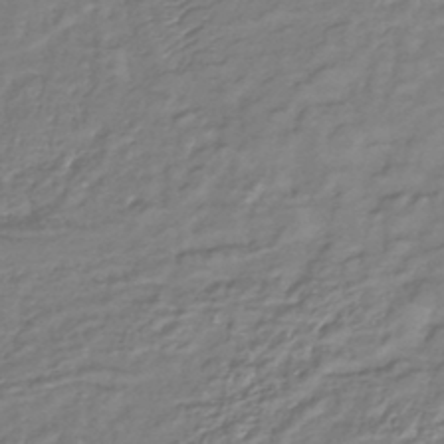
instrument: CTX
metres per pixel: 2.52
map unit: lHb
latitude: -41.6344
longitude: 75.9178
